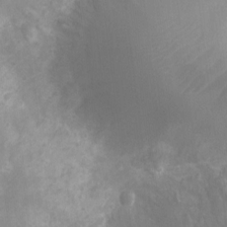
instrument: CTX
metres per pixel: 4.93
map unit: Ht
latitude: -11.2754
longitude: -23.8961
